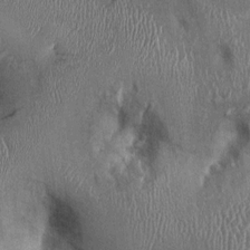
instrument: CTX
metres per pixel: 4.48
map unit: Ht
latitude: -1.7856
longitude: -13.8773
